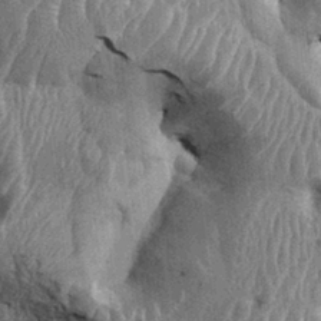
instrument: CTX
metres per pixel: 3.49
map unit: Ht
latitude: -0.1606
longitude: -14.0255
